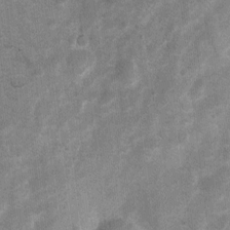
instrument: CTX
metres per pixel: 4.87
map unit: Ht
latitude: 4.3278
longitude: -22.4790
